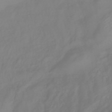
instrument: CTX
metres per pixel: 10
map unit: lHb
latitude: -42.6329
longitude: 77.9367
